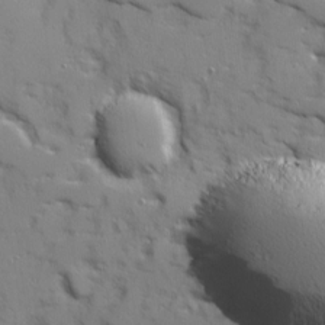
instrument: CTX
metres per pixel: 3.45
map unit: Ave
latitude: 12.3090
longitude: -101.7261
